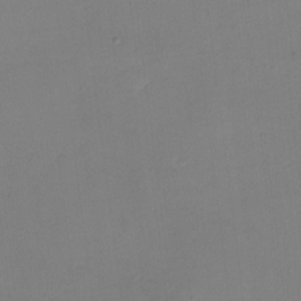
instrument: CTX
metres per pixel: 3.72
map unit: eHh
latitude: -4.7274
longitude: -78.4979
